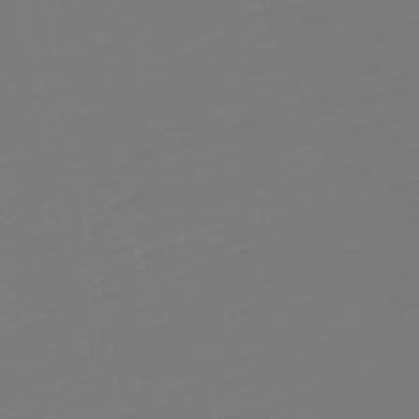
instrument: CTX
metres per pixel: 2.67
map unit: lHb
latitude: -49.7478
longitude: 82.4818
